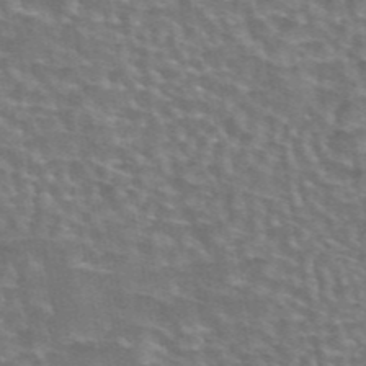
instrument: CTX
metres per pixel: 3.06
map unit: eAb
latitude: 44.5923
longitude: 107.4455
